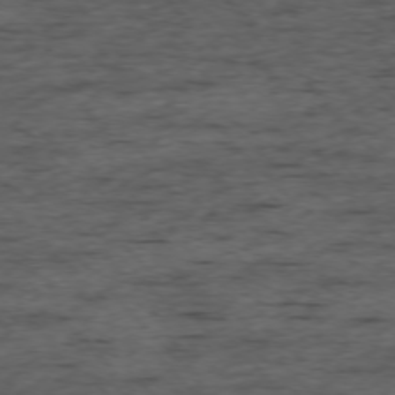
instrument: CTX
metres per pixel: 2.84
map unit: Ap
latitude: -76.0850
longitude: -91.3104
